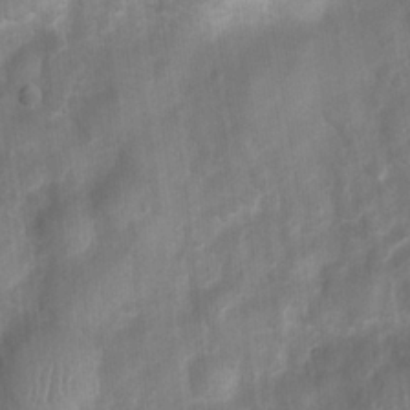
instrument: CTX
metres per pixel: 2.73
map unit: Ht
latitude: 4.3467
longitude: -22.2333
